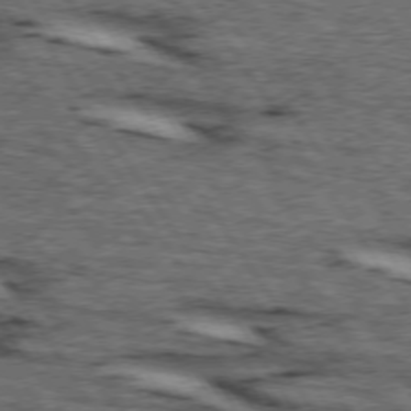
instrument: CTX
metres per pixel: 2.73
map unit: lApd
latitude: 74.1578
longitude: -72.8758
